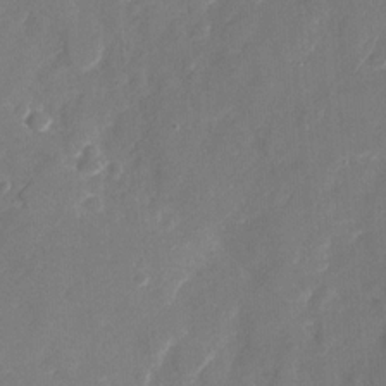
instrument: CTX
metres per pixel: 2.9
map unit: Nhu
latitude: -27.9745
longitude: -65.5371
